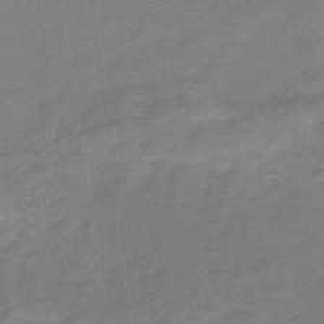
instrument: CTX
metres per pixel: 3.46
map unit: lHb
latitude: -33.9367
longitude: 69.2942
